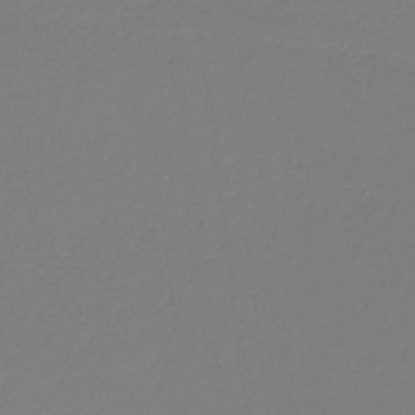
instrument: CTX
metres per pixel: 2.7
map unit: HNb
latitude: -37.5588
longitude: 55.0676
